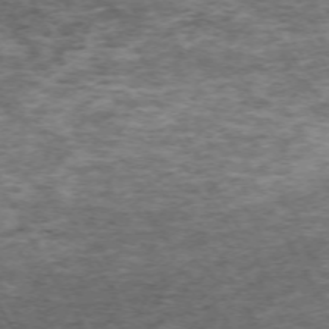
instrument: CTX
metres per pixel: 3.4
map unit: Hpe
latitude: -70.7652
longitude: 13.0298
